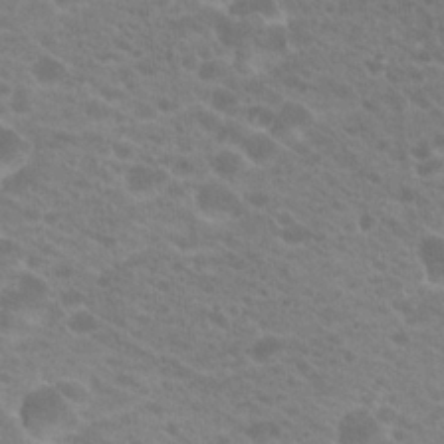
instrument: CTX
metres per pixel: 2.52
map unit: Hto
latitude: 20.1956
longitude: -38.2522
